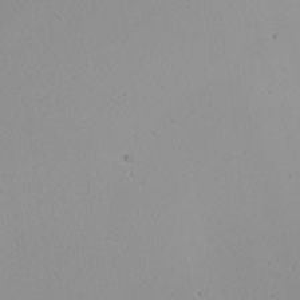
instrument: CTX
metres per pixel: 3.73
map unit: Nhu
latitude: -0.0472
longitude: -79.1214
